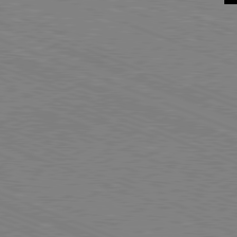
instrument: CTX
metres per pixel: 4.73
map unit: Hpe
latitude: -81.7478
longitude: 17.5211
